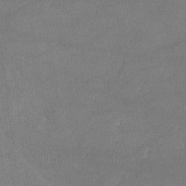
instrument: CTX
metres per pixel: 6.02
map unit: lHvf
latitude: -11.4643
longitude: -101.6505
